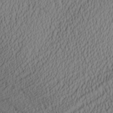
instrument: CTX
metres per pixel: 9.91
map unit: Aa
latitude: 27.1025
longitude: -137.0270
